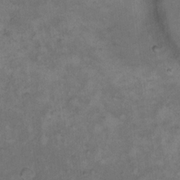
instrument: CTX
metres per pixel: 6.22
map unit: eHh
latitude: 17.0647
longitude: -63.8395
